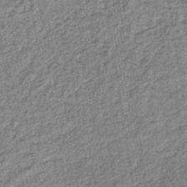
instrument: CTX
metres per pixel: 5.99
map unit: lHb
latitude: -37.4265
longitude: 64.2362
